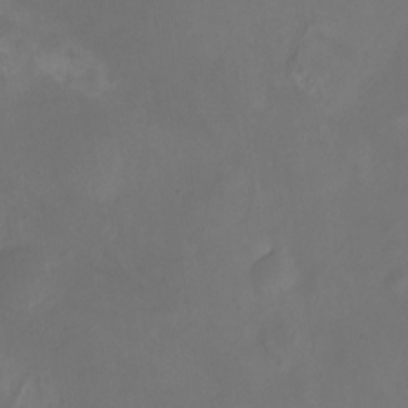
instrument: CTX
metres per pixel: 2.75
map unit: eHh
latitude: -6.1228
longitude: -77.4615
